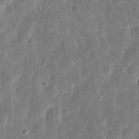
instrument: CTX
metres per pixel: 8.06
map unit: eHh
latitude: 11.5371
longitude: -73.0648
